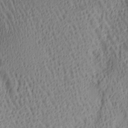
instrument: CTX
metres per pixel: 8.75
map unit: lAa
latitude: 5.0836
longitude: -117.4993
